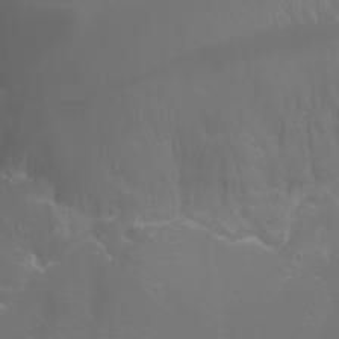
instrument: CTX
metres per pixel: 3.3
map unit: Aa
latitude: -6.6896
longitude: -72.1389
